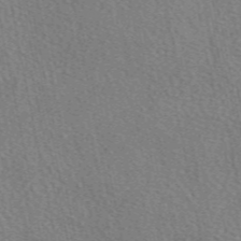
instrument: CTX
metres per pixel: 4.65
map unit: eAb
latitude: 50.1577
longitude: 111.4265
